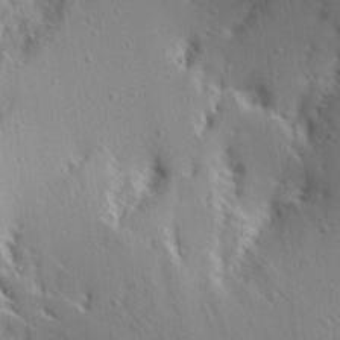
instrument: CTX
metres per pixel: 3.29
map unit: Aa
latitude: 12.7813
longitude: -143.2726
